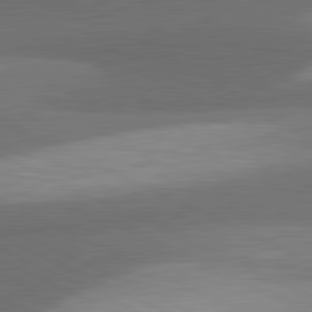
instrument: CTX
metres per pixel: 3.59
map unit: lApd
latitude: 81.6127
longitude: 139.8612
